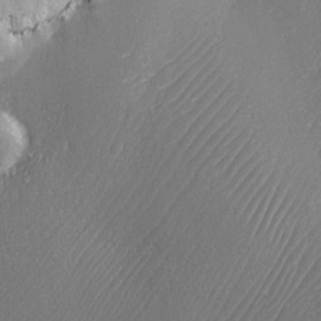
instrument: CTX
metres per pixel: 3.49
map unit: Ave
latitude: -6.8408
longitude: -119.6127
